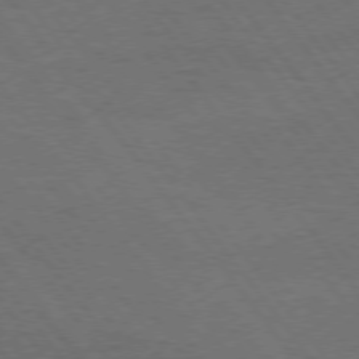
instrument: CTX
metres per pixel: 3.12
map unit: Hpe
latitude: 74.7624
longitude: -141.6316
